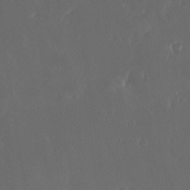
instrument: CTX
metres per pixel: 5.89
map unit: Nhu
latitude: 29.9150
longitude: -58.2334
